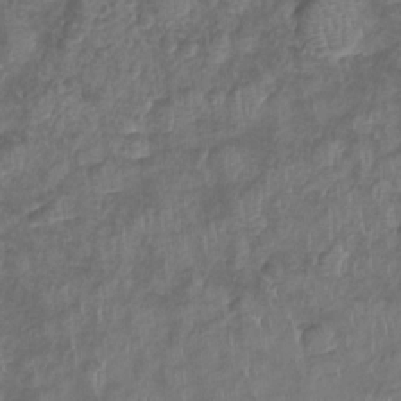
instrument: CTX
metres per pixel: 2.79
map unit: Ht
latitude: -5.9745
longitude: -21.0081
